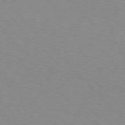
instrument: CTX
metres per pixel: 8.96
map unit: Hpe
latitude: 77.1214
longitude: -160.1767
